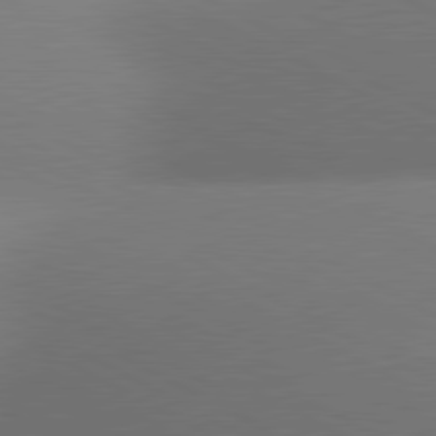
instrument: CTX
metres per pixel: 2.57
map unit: lApd
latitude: 80.8758
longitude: 129.5210
